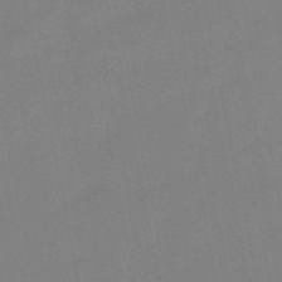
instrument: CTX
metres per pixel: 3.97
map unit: lHb
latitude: -49.6911
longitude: 80.8786
